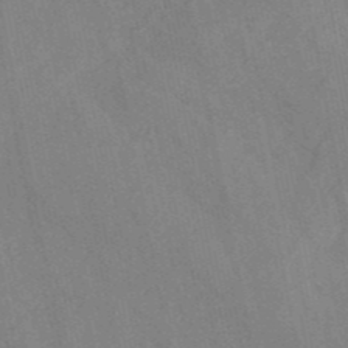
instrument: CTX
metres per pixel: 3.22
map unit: HNb
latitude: -52.4629
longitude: -49.8016
